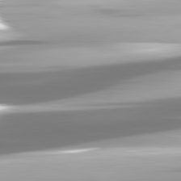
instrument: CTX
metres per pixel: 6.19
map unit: lApd
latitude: 81.6316
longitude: -147.9151
